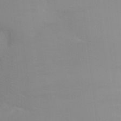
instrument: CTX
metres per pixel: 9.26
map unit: Ht
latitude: -11.0487
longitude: -44.7435
